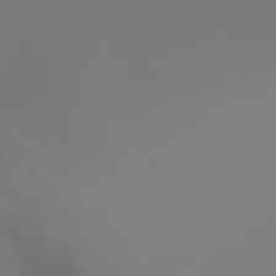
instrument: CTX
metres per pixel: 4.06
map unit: HNhu
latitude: -47.6533
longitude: 30.2172
